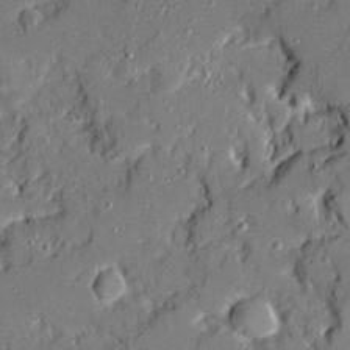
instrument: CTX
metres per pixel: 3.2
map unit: Ave
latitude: 19.1781
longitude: -128.0444
